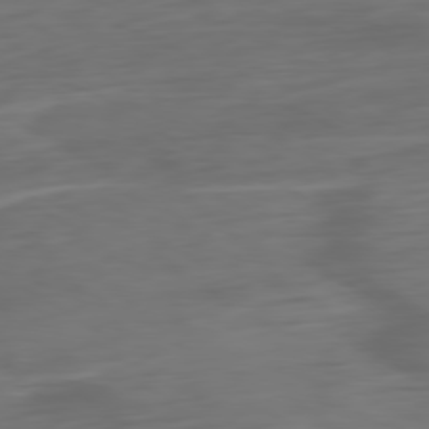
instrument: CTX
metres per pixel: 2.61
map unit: Ap
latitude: -79.8422
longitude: -64.5168
